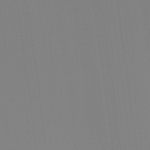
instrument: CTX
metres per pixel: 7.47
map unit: Hto
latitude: -8.4251
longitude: -49.5182
